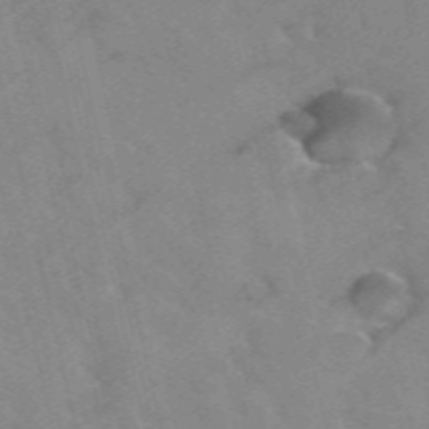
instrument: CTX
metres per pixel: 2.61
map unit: Hto
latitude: 37.9528
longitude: -41.4993
